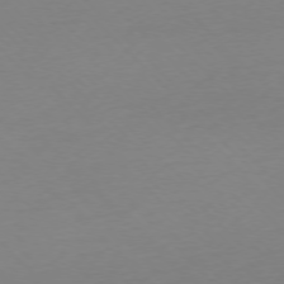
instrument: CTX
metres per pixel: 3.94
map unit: Ap
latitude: -76.8408
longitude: -70.1767
